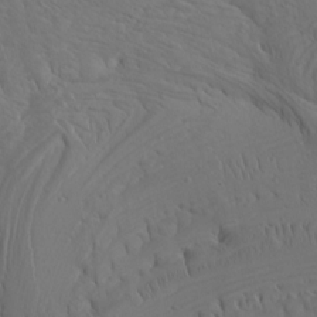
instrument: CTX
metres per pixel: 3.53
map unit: Htu
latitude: -7.5588
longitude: -66.1388
